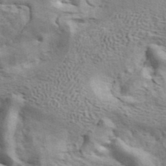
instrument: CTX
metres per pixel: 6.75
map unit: ANa
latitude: 42.4412
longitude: 17.2565
